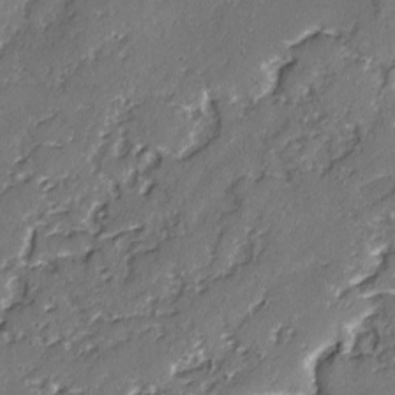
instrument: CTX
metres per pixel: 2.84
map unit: lAvf
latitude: -2.6329
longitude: -106.4601
